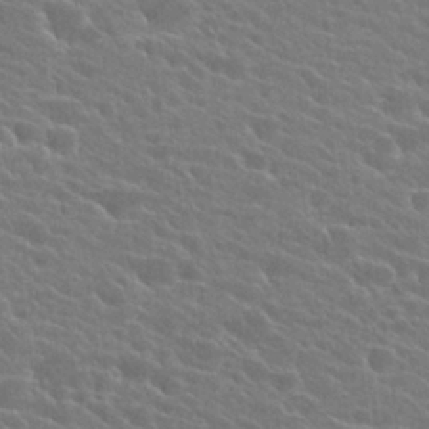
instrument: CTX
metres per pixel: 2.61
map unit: Hto
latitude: 24.4034
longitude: -40.7246
